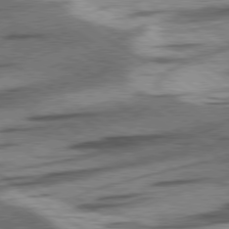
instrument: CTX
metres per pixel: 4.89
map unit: lApd
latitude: 78.4979
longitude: -53.5938
